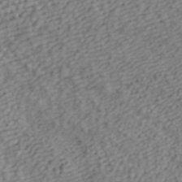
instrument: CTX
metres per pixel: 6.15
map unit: ANa
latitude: 42.5735
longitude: 18.1606
